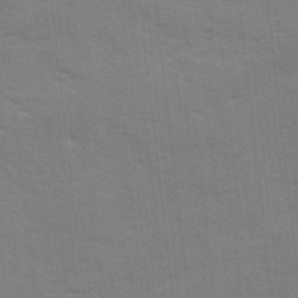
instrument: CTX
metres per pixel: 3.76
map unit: Ave
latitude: 12.9892
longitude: -102.3467
